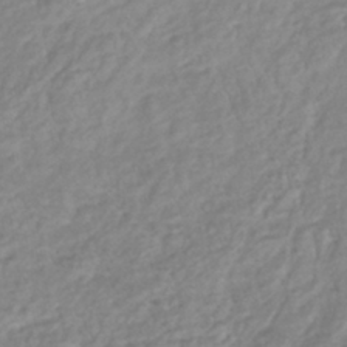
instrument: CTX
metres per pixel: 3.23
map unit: lHb
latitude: -40.6140
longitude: 71.4832
